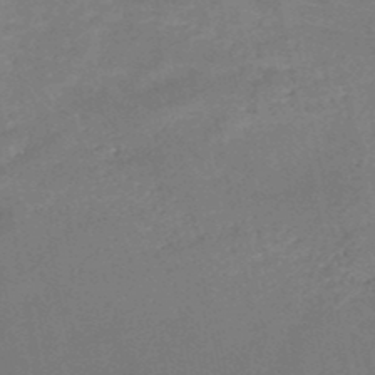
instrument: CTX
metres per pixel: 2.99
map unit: HNb
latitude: -49.6155
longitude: -42.7813
